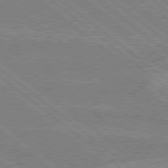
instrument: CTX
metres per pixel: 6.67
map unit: Hpe
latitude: 78.7813
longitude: -160.1578
